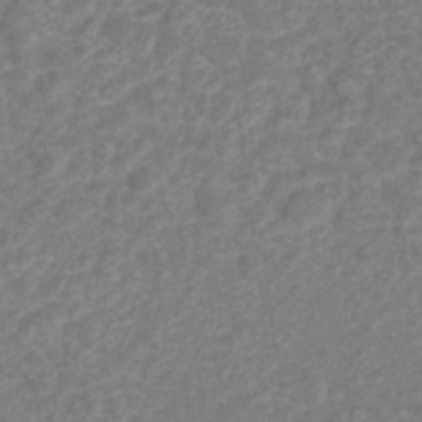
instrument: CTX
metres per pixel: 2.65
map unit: Hto
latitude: 6.8380
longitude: -31.4805
